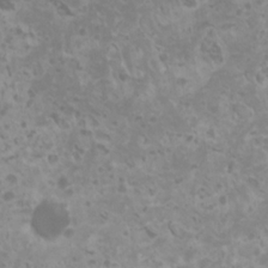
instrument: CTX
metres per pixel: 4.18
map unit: HNhu
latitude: 0.7624
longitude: 2.2739
